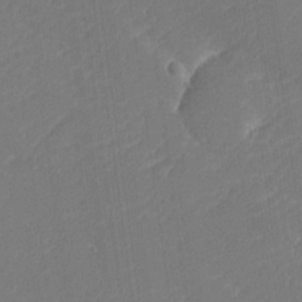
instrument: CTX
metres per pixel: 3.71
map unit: lHvf
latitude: 25.8961
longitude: 141.6533
